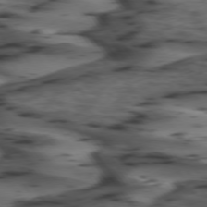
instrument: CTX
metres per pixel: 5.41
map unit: lApd
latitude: 74.3845
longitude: -71.4426
